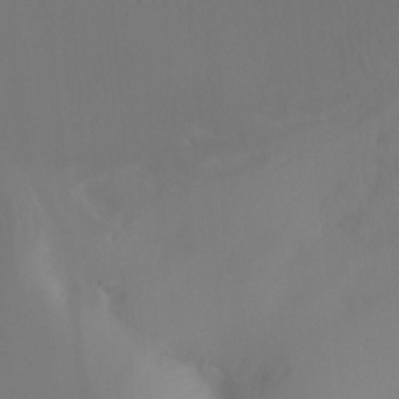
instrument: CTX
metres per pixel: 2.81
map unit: Ht
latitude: -16.3307
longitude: -46.9514
